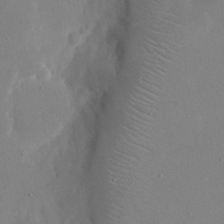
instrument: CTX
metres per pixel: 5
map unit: eHh
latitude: 19.8205
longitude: -68.5546
